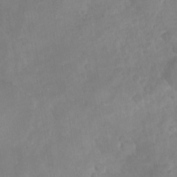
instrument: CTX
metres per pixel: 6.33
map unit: Nhu
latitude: -30.0094
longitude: -62.5735
